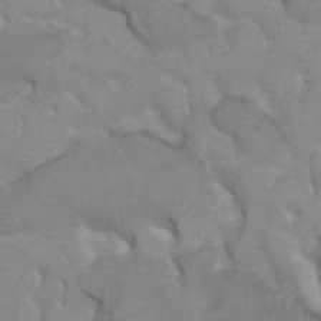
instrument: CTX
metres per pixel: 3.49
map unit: HNhu
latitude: 3.3481
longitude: -3.0458
